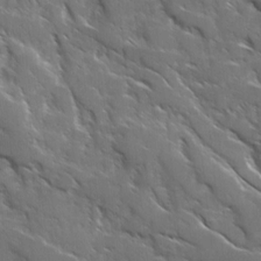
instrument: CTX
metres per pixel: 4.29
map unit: Ave
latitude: 17.5749
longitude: -130.5924
